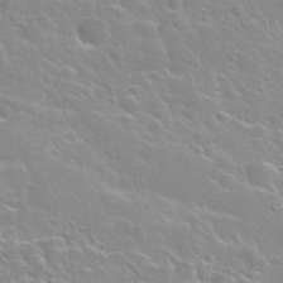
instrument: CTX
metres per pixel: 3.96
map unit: Nhu
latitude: 28.2711
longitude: -53.4805
